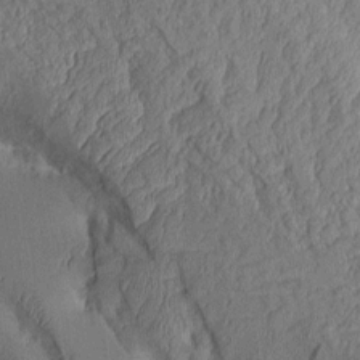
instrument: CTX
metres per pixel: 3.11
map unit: Aa
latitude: 9.4615
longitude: -127.6505
